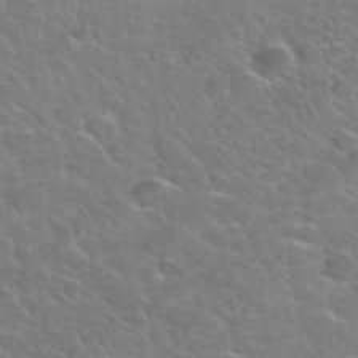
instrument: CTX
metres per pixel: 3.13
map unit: Hto
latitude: 34.2900
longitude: -50.1766
